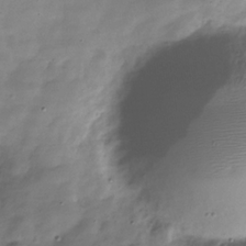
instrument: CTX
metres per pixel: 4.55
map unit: Hve
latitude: -30.6896
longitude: 91.2943
